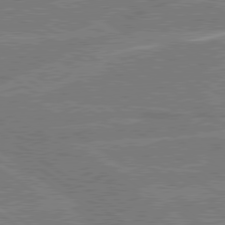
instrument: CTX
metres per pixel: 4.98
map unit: Hpe
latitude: 79.1026
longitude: -130.7436
